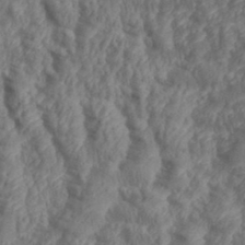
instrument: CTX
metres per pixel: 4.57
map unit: eHh
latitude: 35.8583
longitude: -137.6883
